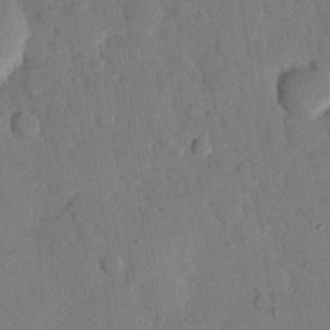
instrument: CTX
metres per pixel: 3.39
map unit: eHh
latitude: 26.0633
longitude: -76.9513
